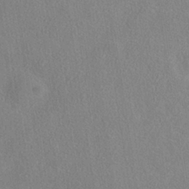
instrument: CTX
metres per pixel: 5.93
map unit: ANa
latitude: -36.5573
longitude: 94.6707
